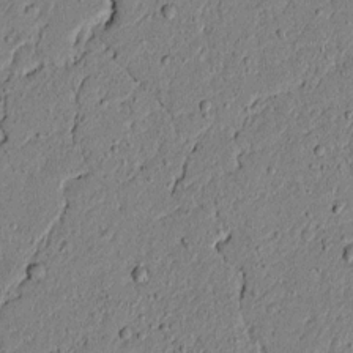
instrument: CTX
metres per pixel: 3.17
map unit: lAvf
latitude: 5.8583
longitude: 167.2943
